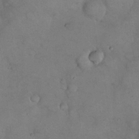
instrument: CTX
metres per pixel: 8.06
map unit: eHh
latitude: 22.0444
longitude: -60.3656
